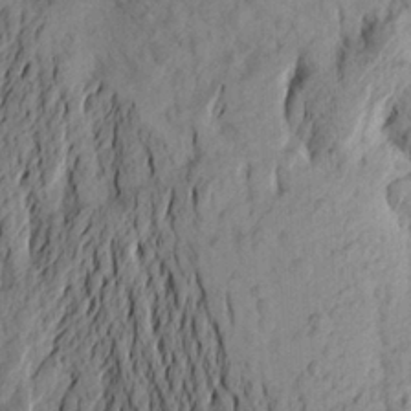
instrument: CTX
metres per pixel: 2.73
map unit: Aa
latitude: 23.7827
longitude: -150.4601
